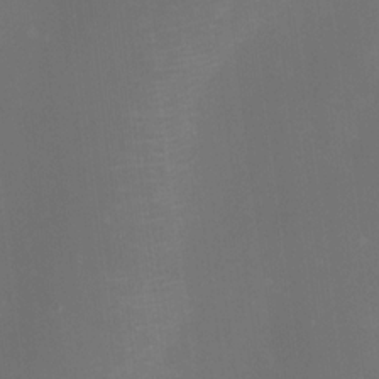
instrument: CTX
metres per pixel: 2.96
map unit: Nhu
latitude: -0.7841
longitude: -78.6869
